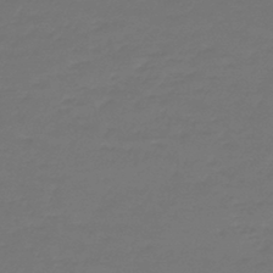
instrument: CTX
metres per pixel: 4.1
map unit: lHb
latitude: -43.4265
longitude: 62.6329
